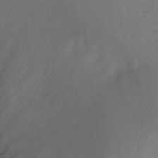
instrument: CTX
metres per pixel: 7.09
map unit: Ht
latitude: -10.8597
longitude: -34.3845
